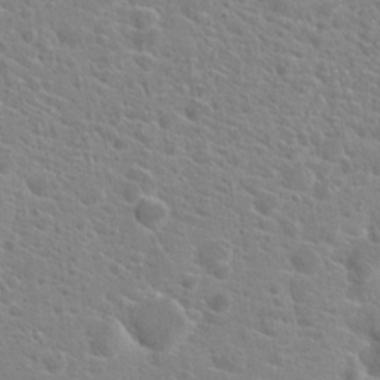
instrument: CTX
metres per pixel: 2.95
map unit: Hto
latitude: 20.6869
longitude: -39.4426
